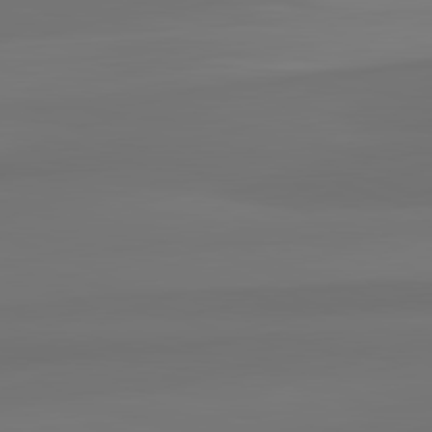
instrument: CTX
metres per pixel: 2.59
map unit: lApd
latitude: 82.1577
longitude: -172.9324
